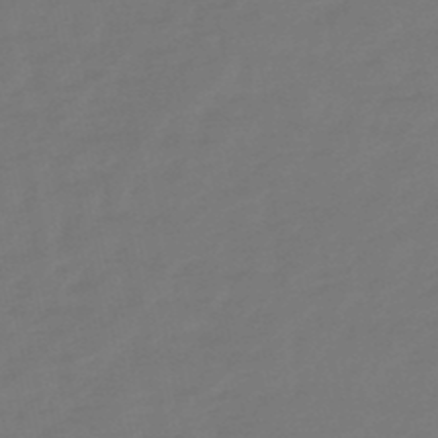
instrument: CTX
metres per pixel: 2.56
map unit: lHb
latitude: -49.6533
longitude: 78.7085
